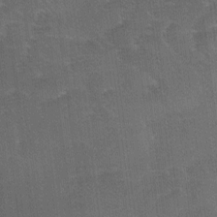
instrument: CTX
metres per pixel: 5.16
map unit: Ave
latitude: 11.6694
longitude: -106.3089
